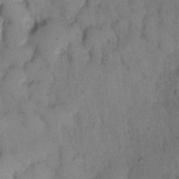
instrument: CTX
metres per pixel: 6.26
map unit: eHh
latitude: 13.5371
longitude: -62.9136
